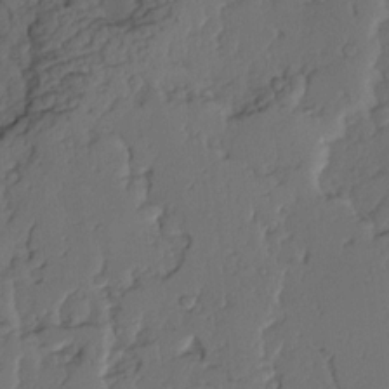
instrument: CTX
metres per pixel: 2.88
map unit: Ave
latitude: 14.5735
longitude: -136.0822
